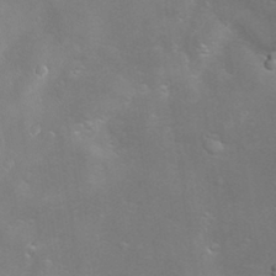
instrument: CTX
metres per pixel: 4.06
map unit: Hve
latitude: -10.4440
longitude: 175.0297
